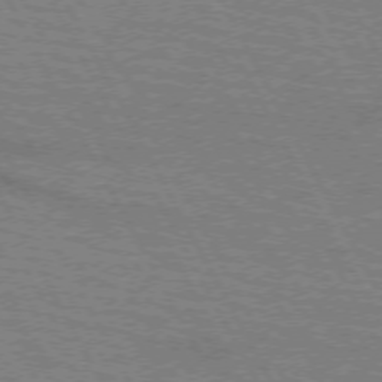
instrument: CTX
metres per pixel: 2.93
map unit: lApd
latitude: 71.9717
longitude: -56.4412
